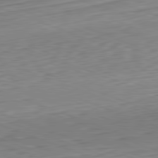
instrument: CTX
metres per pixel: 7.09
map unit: Hpe
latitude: -82.2739
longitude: 15.5966
